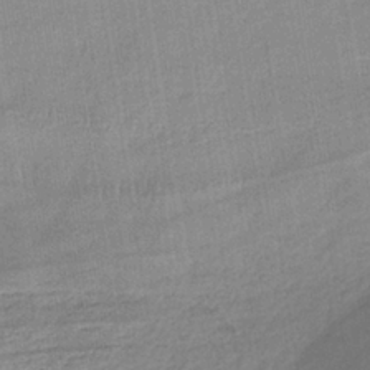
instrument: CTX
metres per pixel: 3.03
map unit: lHb
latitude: -36.2739
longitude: 61.4832
